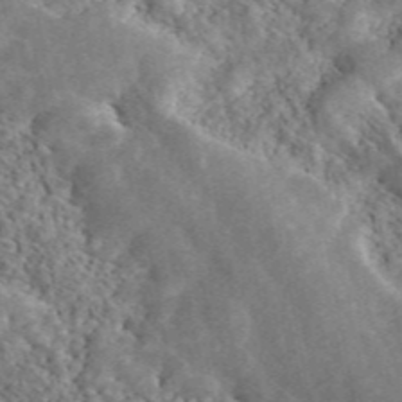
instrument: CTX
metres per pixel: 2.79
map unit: ANa
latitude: 46.6680
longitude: 50.3684
